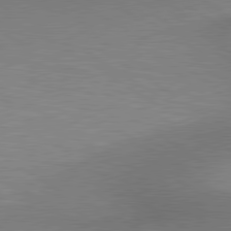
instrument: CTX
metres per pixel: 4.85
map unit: lApd
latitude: 80.2900
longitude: 129.5966
